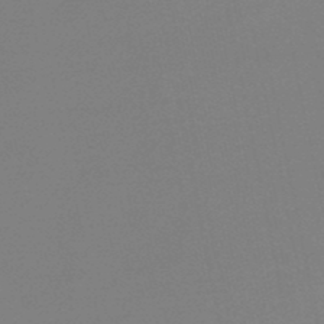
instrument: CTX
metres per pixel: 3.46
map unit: lHb
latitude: -48.6519
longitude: 69.6721
